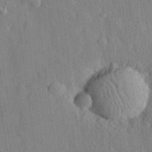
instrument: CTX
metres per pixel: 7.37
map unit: eHh
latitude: 29.0647
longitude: -77.0458
